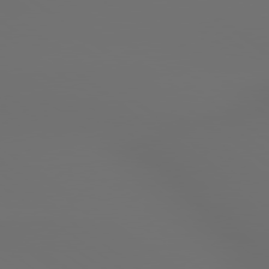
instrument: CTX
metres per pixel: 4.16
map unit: lApd
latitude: 79.5749
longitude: 177.1431
